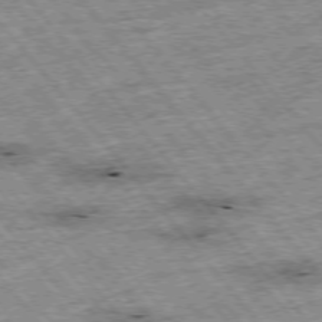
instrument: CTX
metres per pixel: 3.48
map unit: Hpe
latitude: -76.0472
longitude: -21.5371
